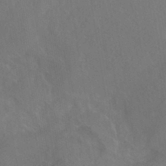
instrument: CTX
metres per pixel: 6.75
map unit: HNhu
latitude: -40.8597
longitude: 97.5399
